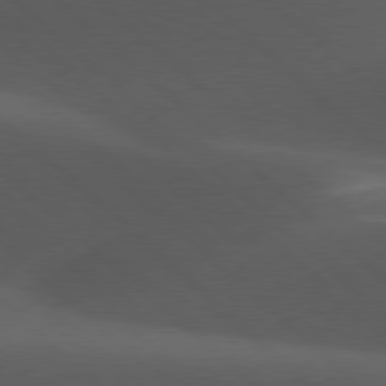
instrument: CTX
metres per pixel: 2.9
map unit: lApd
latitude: 77.7827
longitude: -54.1767
